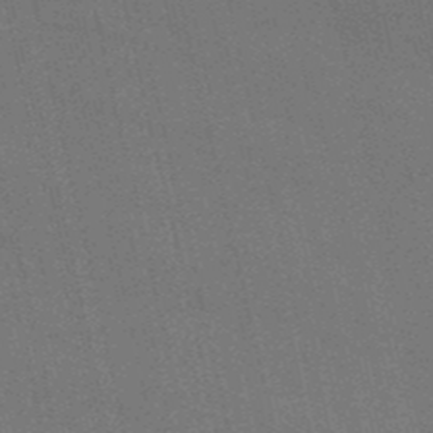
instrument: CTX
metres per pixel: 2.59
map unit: HNb
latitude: -49.3132
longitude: 59.5399
